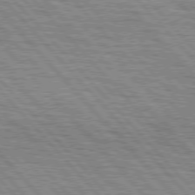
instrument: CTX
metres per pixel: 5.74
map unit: lApd
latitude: 76.8380
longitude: -72.3468
